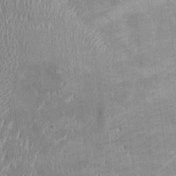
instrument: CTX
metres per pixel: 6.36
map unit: Ht
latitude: -2.7463
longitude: -13.7261
